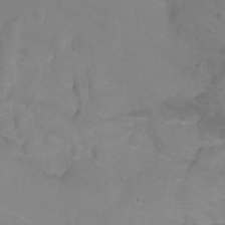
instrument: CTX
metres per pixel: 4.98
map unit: Ht
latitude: -9.3132
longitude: -35.6694
